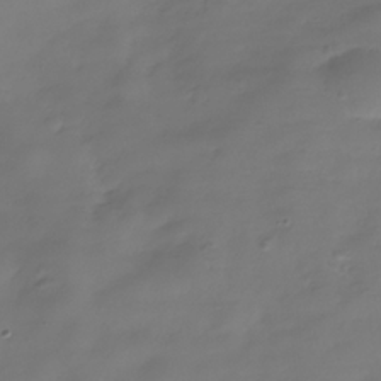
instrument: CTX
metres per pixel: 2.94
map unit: Hve
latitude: -31.6344
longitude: 94.4440
